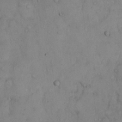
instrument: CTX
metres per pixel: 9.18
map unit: Hto
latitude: 10.0444
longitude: -57.8772
